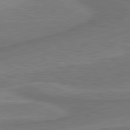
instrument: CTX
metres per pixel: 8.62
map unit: lApd
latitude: 81.1970
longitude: 173.0675
